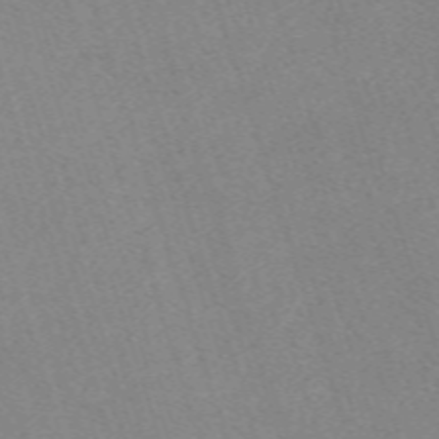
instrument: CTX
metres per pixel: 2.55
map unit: eHh
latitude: -62.5951
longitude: 49.9556
